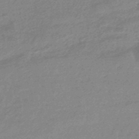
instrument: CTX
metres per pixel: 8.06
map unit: eHb
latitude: -45.1053
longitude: 89.8989
